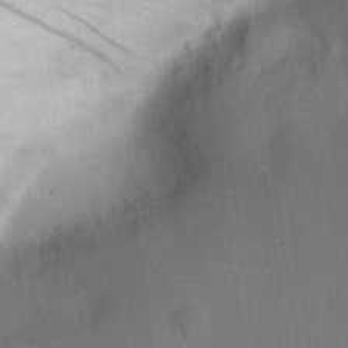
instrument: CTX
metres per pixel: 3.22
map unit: Nhu
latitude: 25.5371
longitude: -70.8758
